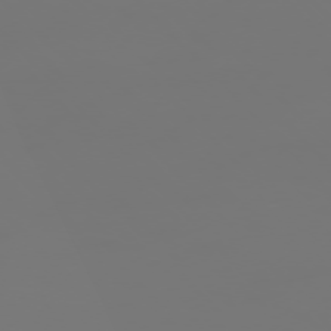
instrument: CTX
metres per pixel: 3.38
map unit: Ap
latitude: -76.6896
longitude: -62.6869
